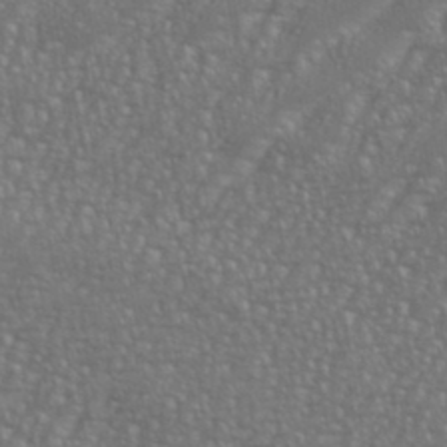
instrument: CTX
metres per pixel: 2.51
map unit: eHh
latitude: 35.8772
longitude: -132.7813
